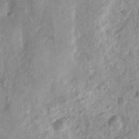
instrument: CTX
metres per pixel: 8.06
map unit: Nhu
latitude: 4.2900
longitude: -18.1011
